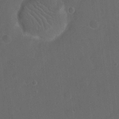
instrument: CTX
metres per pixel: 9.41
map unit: eHh
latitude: 19.1592
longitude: -64.6868
